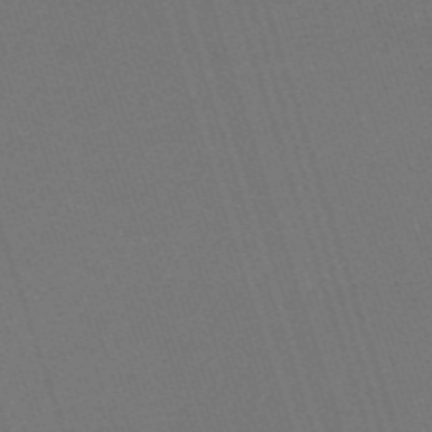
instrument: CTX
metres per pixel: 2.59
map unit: HNb
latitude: -55.7289
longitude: -44.7435
